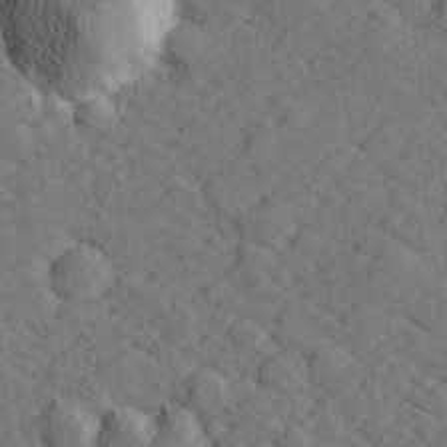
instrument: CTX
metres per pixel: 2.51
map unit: lHvf
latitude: 26.3467
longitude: 142.9163
